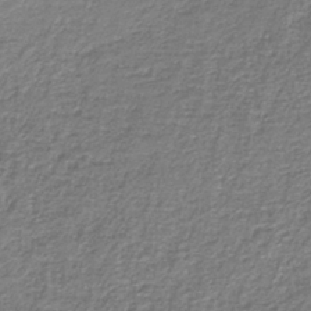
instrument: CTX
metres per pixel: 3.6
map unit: eAb
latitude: -36.1227
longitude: 52.2550
